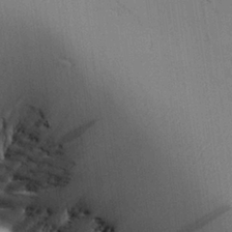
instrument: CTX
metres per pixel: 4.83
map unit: Aa
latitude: 24.5734
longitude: -136.9514
